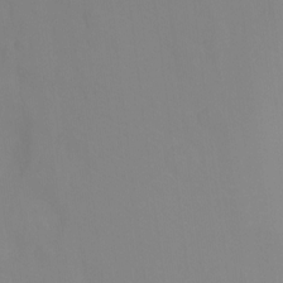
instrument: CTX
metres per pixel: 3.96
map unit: Ht
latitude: -11.5588
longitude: -39.5560
